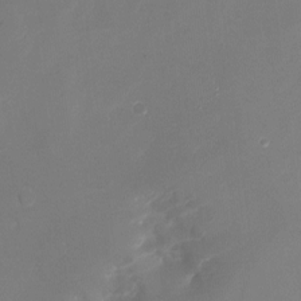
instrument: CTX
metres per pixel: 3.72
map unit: Nhu
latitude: -15.8045
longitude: -57.0269
